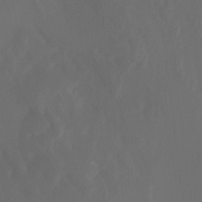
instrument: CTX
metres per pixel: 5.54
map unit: Nhu
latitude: -15.9367
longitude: -50.5734
